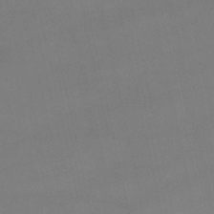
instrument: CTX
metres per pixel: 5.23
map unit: lHb
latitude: -46.8975
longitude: 66.7652
